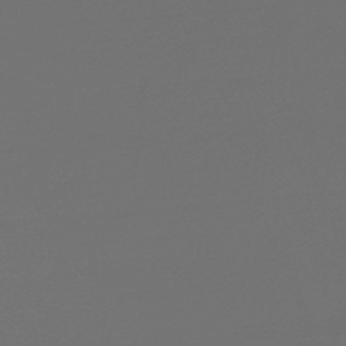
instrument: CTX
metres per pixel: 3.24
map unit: lHb
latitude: -46.4062
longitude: 59.8800
